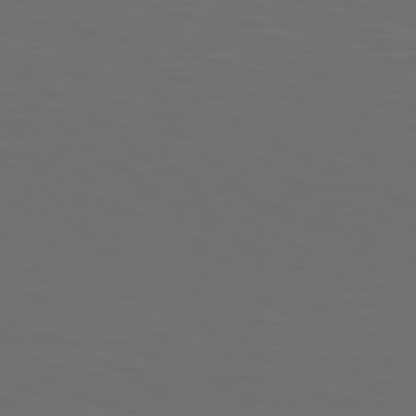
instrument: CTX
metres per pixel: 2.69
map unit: Hpe
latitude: 74.8758
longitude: -125.5938
